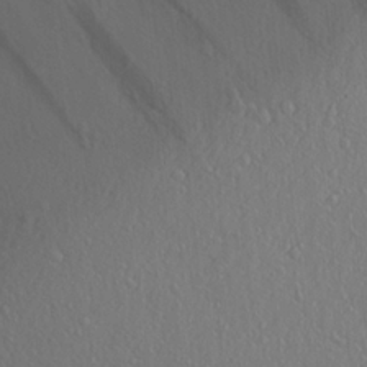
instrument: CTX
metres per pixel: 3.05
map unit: Aa
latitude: 23.7072
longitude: -146.5735
